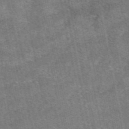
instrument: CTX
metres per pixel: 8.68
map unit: eAb
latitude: 47.9339
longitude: 103.3888
